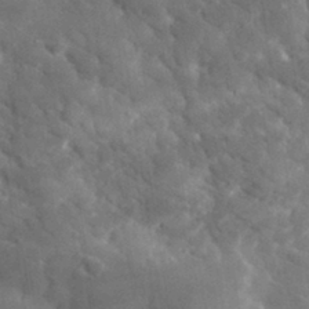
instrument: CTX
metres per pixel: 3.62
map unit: eHh
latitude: 31.3482
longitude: -72.6113
